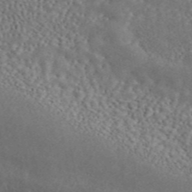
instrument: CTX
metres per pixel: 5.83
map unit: ANa
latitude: 45.4804
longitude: 27.6532
